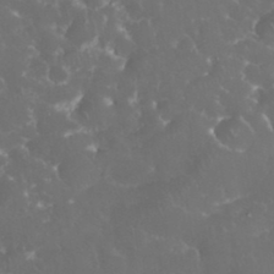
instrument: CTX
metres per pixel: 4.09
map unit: eHh
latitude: 34.0822
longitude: -63.2537
